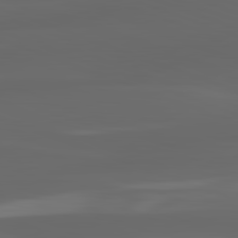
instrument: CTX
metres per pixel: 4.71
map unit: lApd
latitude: 82.7624
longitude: -134.7435
